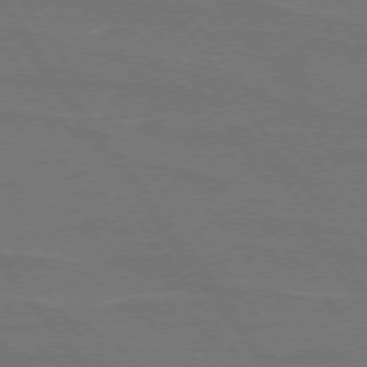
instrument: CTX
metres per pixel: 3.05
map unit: lApd
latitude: 74.6868
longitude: -57.2348
